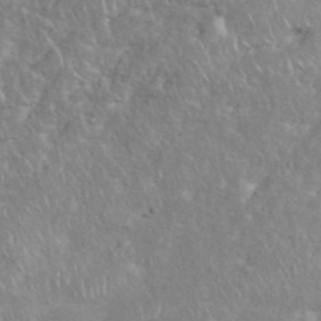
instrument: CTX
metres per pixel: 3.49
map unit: eHh
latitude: 38.4601
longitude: -57.6504
